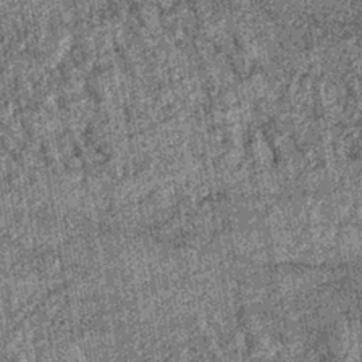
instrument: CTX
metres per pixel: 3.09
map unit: lHb
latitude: -39.6911
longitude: 66.5952
